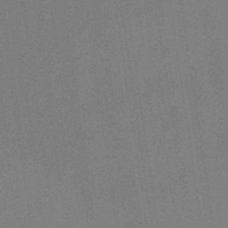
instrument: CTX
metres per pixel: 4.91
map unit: lHb
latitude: -48.4251
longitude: 67.2565
